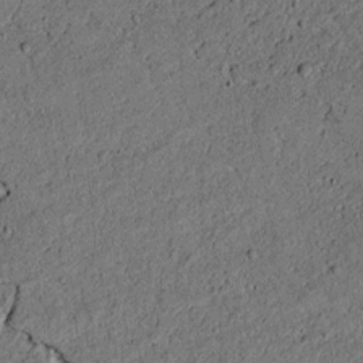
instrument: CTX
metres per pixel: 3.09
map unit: lAvf
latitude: 4.0255
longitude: 168.2739
